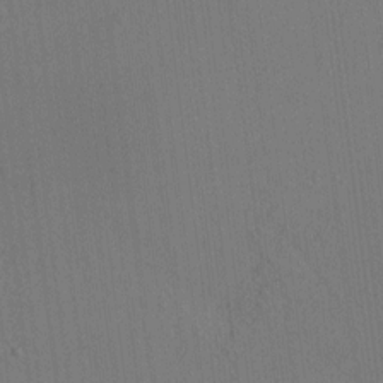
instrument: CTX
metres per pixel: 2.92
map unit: HNhu
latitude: 7.6316
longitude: 15.8045
